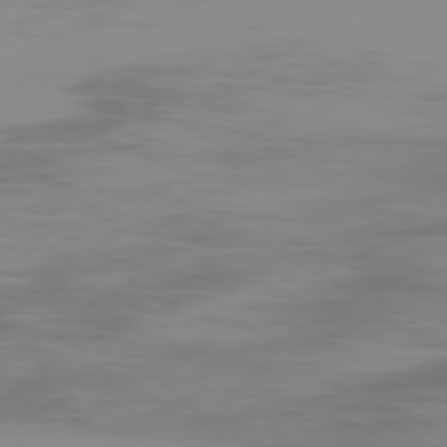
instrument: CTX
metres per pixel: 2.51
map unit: Ap
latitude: -78.7841
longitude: -95.5371
